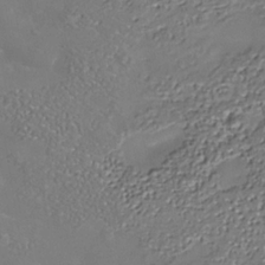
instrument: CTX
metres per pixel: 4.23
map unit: Nhe
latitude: -37.0108
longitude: -90.6490
